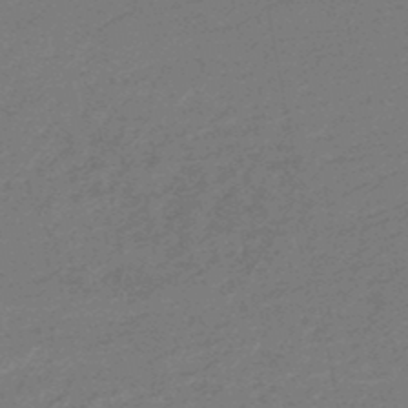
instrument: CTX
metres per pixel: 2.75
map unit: HNb
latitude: -48.2173
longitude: 59.9367
